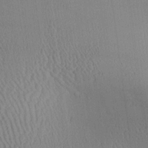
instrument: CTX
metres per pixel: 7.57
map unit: Aa
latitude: 25.4048
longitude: -134.2711
